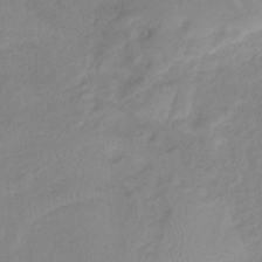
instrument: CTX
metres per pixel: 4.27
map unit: HNb
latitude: -32.9353
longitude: 63.7855
